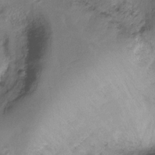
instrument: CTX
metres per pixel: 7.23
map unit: Ht
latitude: -16.6519
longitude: -48.4979
